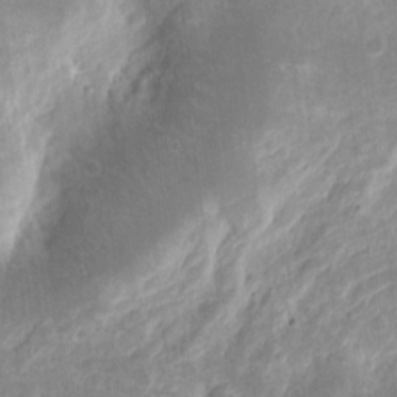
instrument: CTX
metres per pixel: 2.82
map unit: eHh
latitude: 9.9906
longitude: -71.6505
